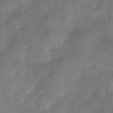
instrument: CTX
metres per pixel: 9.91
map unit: Nve
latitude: -26.8408
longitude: -148.3278
